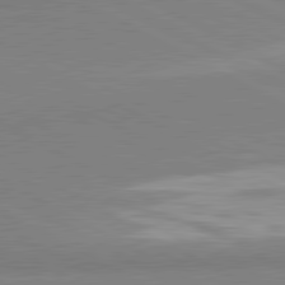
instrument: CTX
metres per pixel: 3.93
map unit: lApd
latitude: 81.0647
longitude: -179.2915
